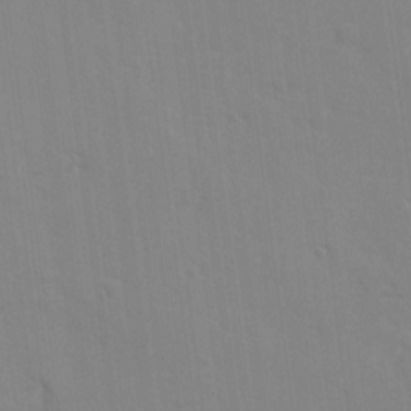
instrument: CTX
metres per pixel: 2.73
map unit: Ave
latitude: 12.9136
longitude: -101.2537
